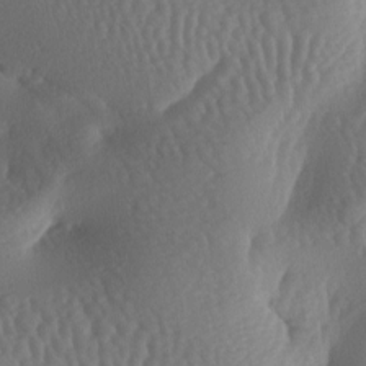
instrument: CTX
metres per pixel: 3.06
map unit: lAa
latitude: -7.1242
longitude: -128.3089
